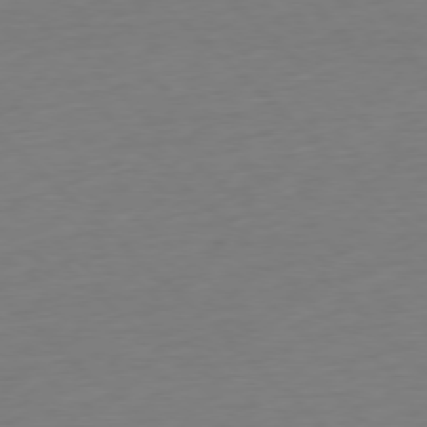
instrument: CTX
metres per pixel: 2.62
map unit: Ap
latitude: -77.4265
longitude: -91.9717
